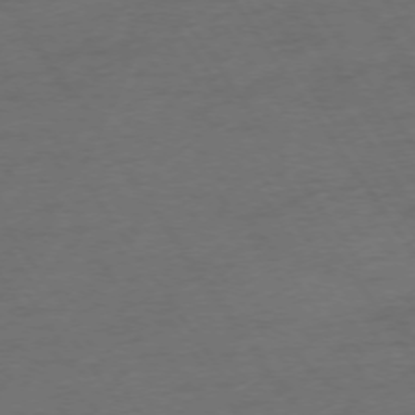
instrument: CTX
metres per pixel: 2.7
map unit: Ap
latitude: -74.3496
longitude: -75.0458
